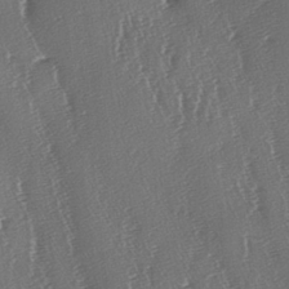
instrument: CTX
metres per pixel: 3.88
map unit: lAa
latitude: -7.2376
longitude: -129.5182
